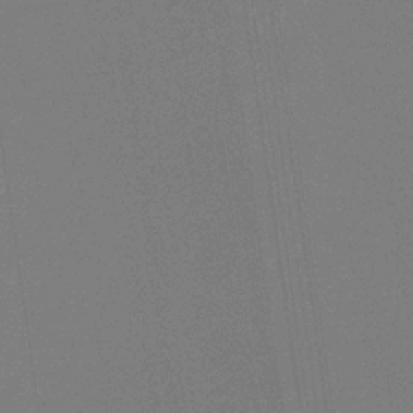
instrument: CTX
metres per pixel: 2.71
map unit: eHb
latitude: -30.0850
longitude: 69.8611
